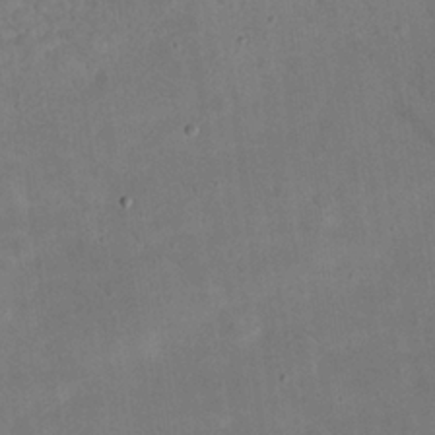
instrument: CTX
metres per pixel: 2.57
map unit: eHh
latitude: 24.5923
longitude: -67.8772
